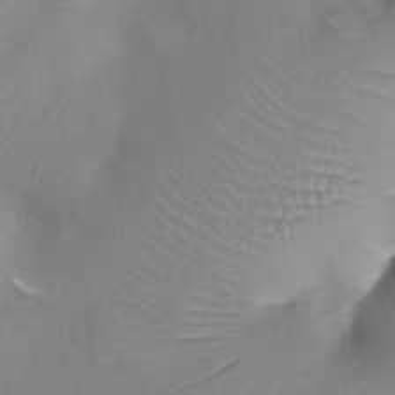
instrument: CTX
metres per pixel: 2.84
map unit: Ht
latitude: -8.5385
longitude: -24.1199
